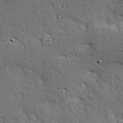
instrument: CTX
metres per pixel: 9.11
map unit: Hve
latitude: 24.0822
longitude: -96.5546
